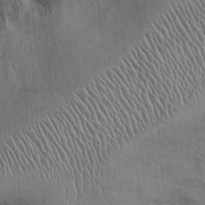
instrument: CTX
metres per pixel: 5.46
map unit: Ht
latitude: -3.0864
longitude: -13.6694
